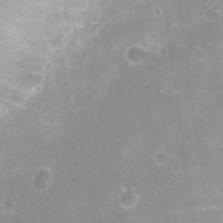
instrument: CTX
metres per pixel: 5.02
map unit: Nhu
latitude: 24.4601
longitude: -51.7638
